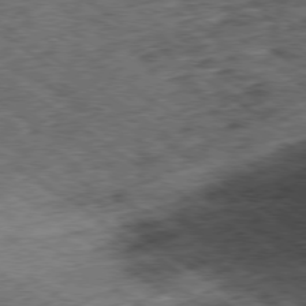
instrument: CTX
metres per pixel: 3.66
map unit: Ap
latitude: -79.1620
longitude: -52.0255
